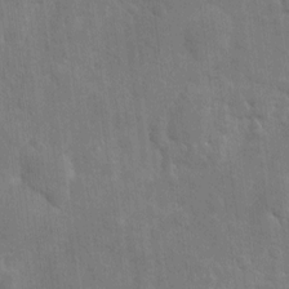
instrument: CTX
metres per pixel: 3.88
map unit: eHh
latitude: 6.8569
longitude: -72.4979
